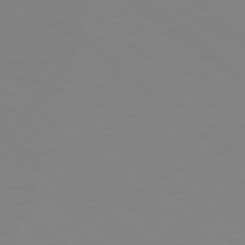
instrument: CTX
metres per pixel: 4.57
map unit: Hpe
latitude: 78.6680
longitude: -166.2522
